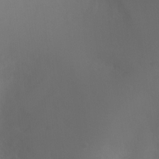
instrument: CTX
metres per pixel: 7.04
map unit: Ht
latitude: -8.1795
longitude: -27.5938
